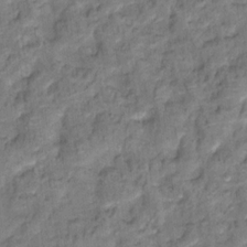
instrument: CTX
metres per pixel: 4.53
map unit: Hto
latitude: 15.2348
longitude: -31.3104
